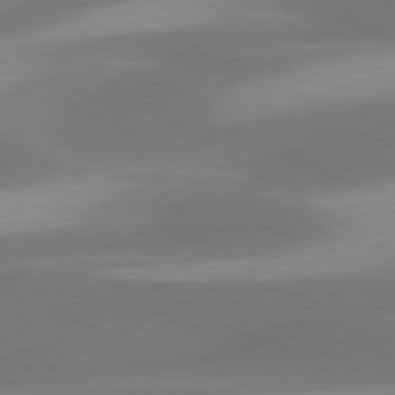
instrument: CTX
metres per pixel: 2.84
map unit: lApd
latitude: 79.8584
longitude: -88.4412
